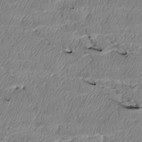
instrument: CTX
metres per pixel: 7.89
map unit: Htu
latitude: 4.0633
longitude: 152.0472
